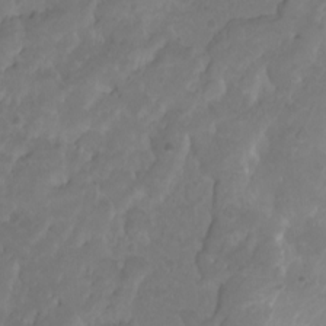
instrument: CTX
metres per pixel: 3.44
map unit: eHh
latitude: 0.8380
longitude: -55.7261
